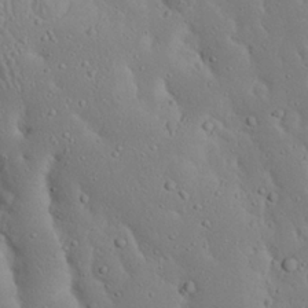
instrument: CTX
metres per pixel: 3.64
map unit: Nhu
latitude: 23.5560
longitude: -72.4790
